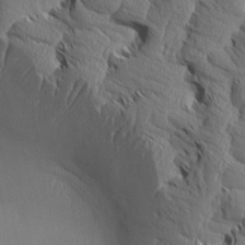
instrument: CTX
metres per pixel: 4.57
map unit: Aa
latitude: 8.8002
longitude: -132.3089
